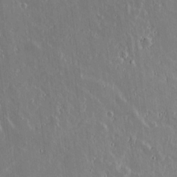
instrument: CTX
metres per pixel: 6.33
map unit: lAvf
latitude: 14.5168
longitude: -128.9891
